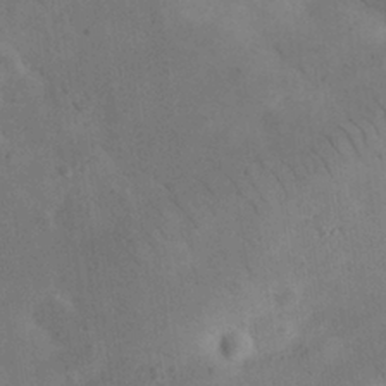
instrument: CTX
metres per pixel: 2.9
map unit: eHh
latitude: 25.0458
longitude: -67.4426
